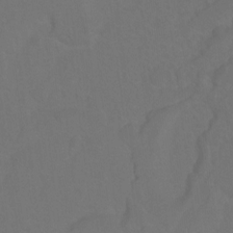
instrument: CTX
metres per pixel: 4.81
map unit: Ht
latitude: 0.1955
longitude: -38.1956
